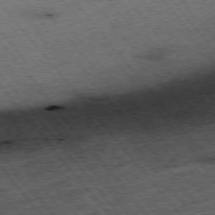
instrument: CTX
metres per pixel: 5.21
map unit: Hpe
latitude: -75.7478
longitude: -21.6127
